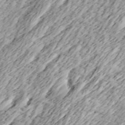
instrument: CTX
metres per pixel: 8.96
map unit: Ave
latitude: 15.6694
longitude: -136.7435
